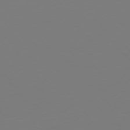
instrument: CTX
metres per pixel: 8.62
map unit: Hpe
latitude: 75.3293
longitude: -123.8772
